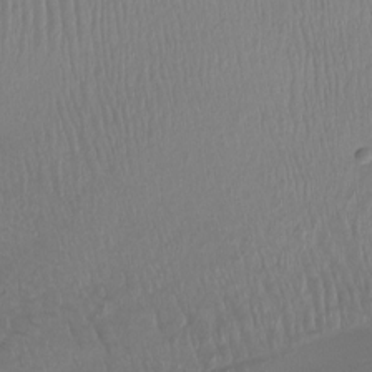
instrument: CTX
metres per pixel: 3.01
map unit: Ht
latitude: -15.1620
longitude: -44.9325
